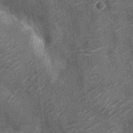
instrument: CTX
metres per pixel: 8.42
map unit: Ht
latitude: -12.1984
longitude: -21.2348
